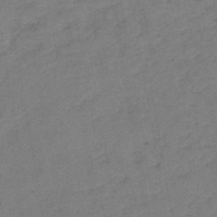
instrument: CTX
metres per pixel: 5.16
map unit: eHb
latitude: -41.9556
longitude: 79.5966
